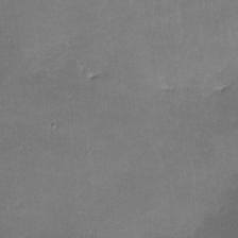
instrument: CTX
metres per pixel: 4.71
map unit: lHvf
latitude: -11.0864
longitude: -102.9513
